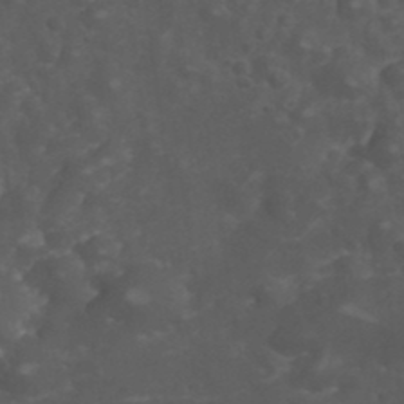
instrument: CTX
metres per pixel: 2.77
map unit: Nhu
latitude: 28.4601
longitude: -56.6112
